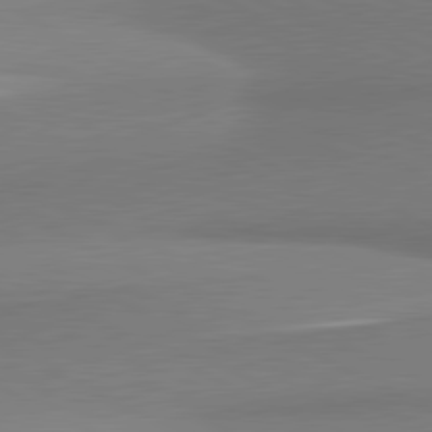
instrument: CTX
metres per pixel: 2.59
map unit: lApd
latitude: 80.9703
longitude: 167.2376
